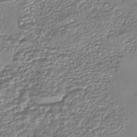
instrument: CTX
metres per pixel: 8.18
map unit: eHh
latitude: -43.0675
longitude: 122.5007
